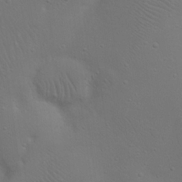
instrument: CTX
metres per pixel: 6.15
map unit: eHh
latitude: 23.0647
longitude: -69.3671
